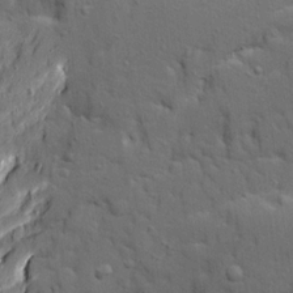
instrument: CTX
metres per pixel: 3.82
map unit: Ave
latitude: 19.8205
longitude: -128.8569
